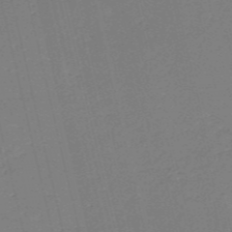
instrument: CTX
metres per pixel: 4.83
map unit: HNb
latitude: -53.9367
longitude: -39.8016
